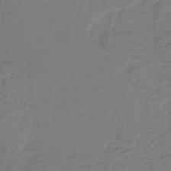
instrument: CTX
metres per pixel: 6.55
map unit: HNb
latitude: -47.1242
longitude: -38.9891
